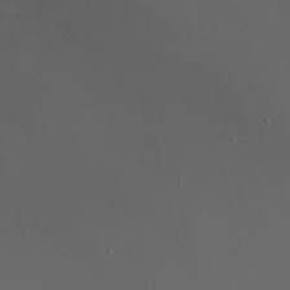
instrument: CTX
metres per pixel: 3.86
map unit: Nhu
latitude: -4.5196
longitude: -90.2145
